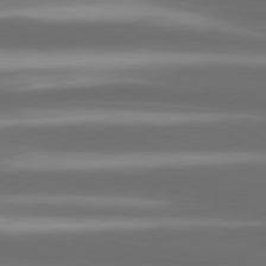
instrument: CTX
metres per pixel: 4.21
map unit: lApd
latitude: 80.6868
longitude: -142.4601
